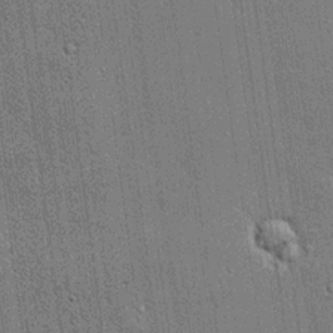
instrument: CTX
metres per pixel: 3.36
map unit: lHvf
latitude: 20.9703
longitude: 142.7652
